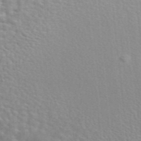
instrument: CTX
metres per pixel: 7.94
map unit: ANa
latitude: 46.3468
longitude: 26.7652
